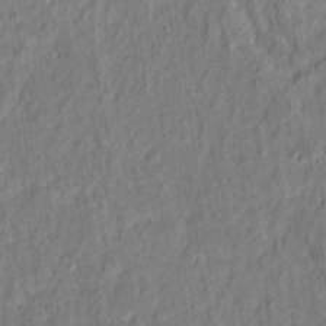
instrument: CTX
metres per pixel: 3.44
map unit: Hto
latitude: 13.7639
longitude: -38.6868
